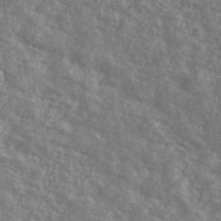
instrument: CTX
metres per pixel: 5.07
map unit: Ave
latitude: 40.6301
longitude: -109.4615
